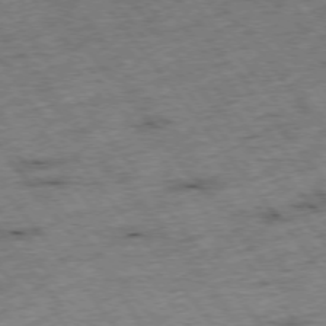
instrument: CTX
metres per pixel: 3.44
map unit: Hpe
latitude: -75.9178
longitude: -22.1389
